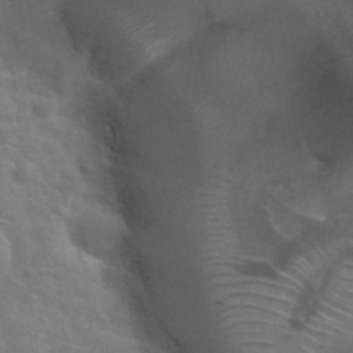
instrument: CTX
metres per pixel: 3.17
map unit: Hto
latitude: 34.9324
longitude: -50.0633
